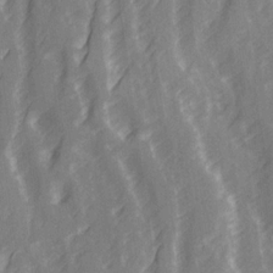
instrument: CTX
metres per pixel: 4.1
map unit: Ave
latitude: 20.7624
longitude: -132.3845
